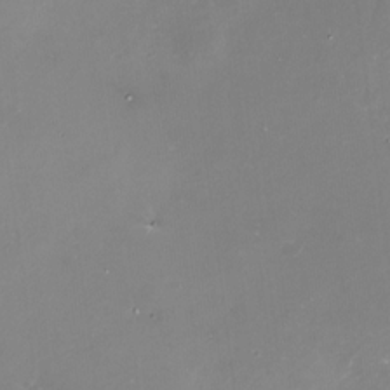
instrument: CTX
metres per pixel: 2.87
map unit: Nhu
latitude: -29.1431
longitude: -75.5938
